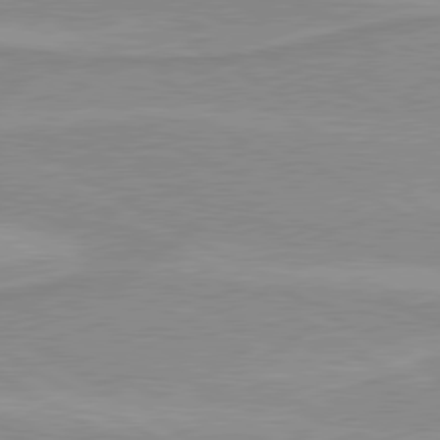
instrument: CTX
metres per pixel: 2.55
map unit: lApd
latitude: 80.0444
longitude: 171.4266
